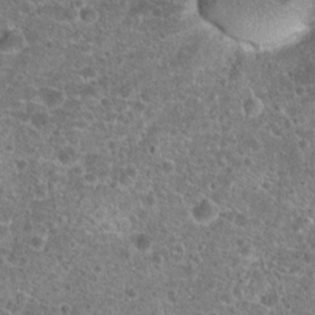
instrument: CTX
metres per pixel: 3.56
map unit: Hto
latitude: 20.1767
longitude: -42.2145
